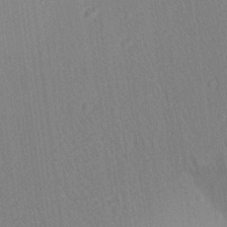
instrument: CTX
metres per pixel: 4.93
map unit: Aa
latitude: 21.0270
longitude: -139.0647
